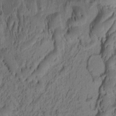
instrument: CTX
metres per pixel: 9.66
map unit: eHh
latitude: -1.4833
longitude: 16.1984
